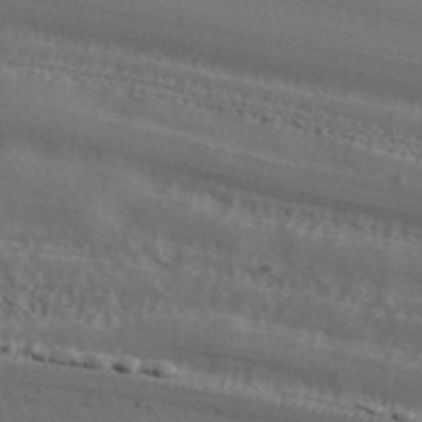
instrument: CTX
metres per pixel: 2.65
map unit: ANa
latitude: 37.4616
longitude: 24.5196
